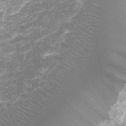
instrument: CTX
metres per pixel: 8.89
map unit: Htu
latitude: -6.9919
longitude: -48.9136
